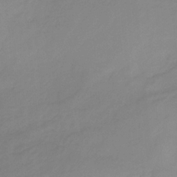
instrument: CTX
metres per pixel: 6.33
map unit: HNb
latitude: -32.7275
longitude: 61.0675
